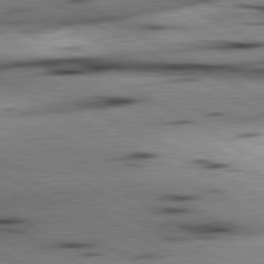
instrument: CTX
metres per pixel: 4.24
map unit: lApd
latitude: 80.2711
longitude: 162.3117
